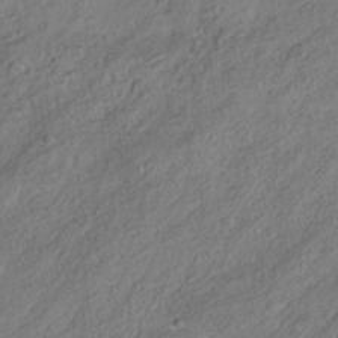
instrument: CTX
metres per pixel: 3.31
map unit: HNhu
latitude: -41.2187
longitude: 107.1620
